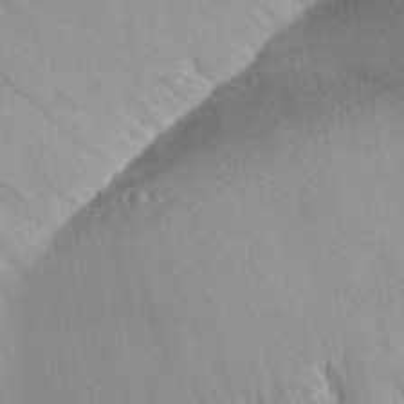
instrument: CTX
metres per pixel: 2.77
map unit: Aa
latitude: 28.5168
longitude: -144.2333
